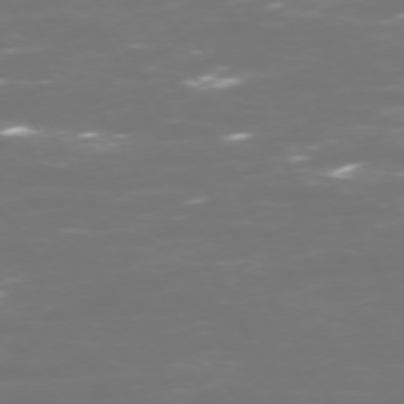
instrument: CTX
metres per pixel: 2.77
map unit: Hpe
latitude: 72.5546
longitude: -125.8394
